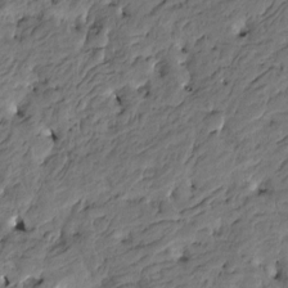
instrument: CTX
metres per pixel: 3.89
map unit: Htu
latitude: -5.5777
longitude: -177.8961
